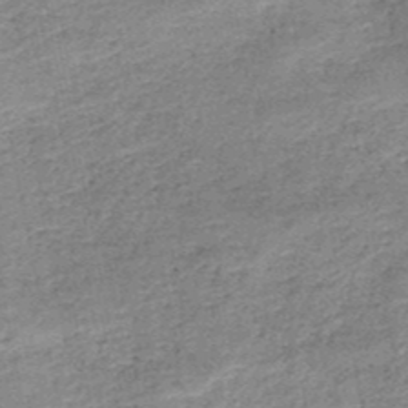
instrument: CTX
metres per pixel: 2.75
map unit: HNb
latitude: -50.2173
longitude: -49.7261
